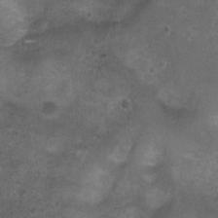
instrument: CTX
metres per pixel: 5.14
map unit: Ht
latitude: 4.2144
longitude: -20.6679
